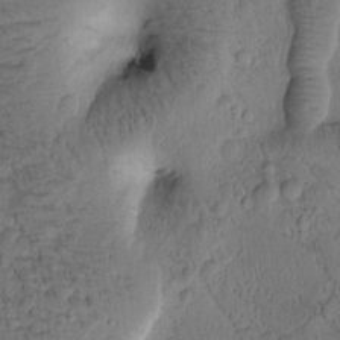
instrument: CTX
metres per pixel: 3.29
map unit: Htu
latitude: -1.2943
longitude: 170.8219
